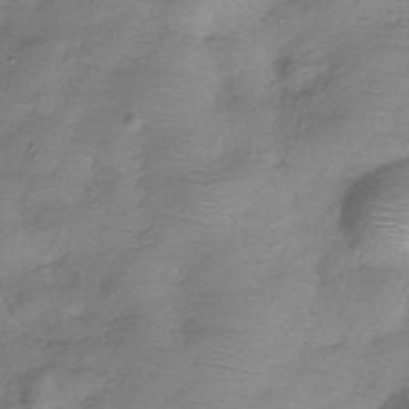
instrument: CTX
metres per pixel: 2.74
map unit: Hve
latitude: -32.1228
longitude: 91.1998
